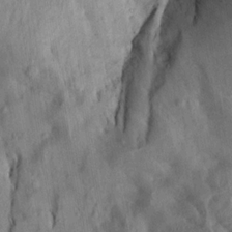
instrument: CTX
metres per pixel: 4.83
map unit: Aa
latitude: 14.0444
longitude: -144.5168
